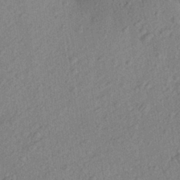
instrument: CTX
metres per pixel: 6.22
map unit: Aa
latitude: 28.1767
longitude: -144.2333
